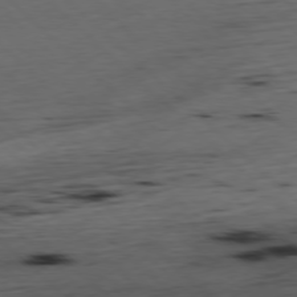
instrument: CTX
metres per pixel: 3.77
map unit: Hpe
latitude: -77.7289
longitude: 13.6722
